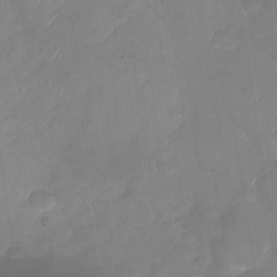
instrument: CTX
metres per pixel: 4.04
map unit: Nhu
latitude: -28.7274
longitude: -62.5546
